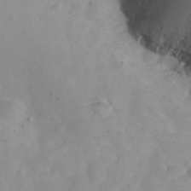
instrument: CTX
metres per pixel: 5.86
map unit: eHh
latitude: 25.5560
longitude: -63.8962
